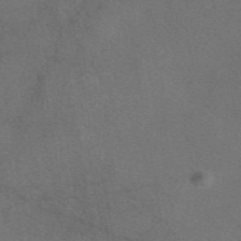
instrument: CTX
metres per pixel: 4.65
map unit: eAb
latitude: 47.1026
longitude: 109.4265
